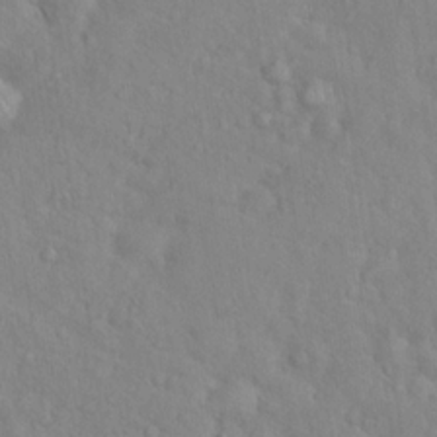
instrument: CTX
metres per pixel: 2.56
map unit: Hto
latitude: 16.9703
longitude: -53.3104
